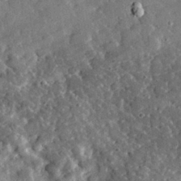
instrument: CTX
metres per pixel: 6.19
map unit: lHvf
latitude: 32.4412
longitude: -84.1011
